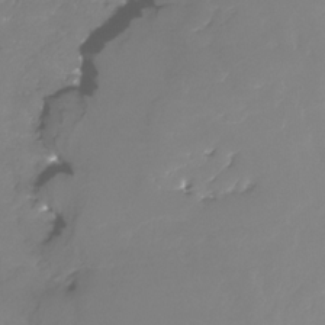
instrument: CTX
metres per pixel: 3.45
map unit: Nhe
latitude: -32.6897
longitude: -93.4237
